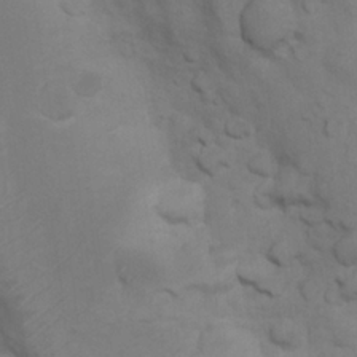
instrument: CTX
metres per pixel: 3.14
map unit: Nhu
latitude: 8.6113
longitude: -24.4223
